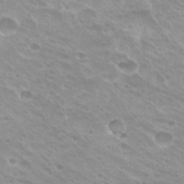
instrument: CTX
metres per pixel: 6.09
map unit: Hto
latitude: 25.7071
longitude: -36.4979
